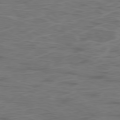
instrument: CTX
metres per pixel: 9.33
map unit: Ap
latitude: -78.8408
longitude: -75.5182
